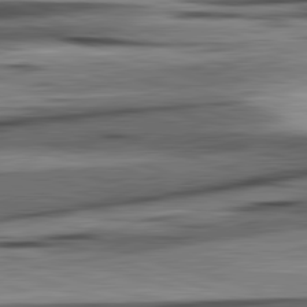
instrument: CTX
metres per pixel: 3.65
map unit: lApd
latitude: 82.6112
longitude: 160.8597
